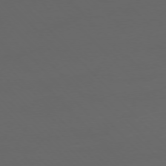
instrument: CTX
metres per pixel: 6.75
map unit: Ap
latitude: -76.5952
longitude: -78.8191
